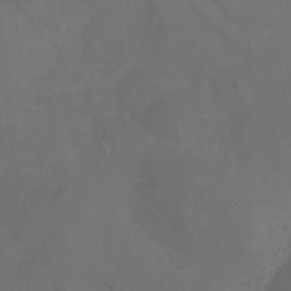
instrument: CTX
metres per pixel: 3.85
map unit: Nhu
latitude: -7.5210
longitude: -45.3670
